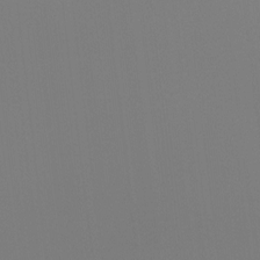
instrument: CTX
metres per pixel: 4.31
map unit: Htu
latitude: -12.4818
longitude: -70.1011
